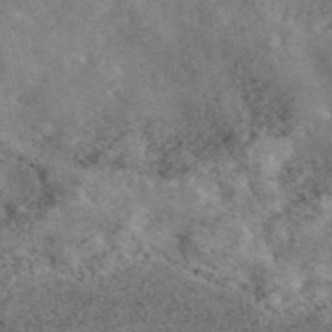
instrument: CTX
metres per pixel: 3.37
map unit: eAb
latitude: 45.5182
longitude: 128.8597
